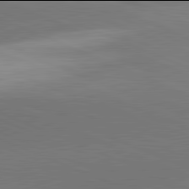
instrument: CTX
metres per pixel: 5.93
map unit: lApd
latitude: 81.9906
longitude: -155.7261
